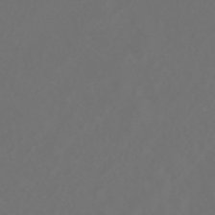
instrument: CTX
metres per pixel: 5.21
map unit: HNhu
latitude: -40.0094
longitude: 100.4251
